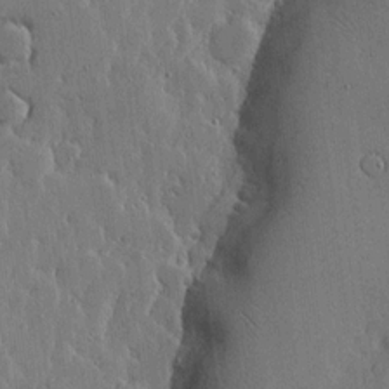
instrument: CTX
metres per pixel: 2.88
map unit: lHvf
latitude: 17.5938
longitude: -115.6693
